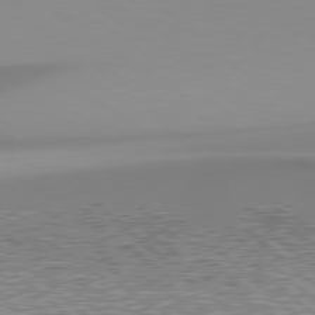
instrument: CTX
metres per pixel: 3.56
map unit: Hpe
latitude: 78.7435
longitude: -142.9892
